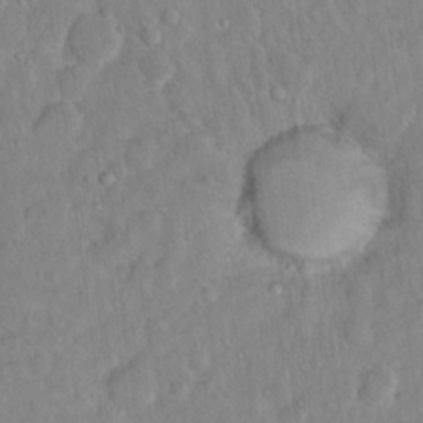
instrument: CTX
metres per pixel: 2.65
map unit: Hto
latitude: 13.1403
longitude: -37.1592
